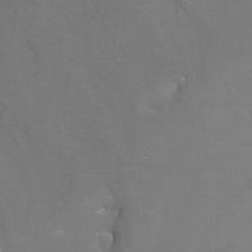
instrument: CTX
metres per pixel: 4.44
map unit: Nhu
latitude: -7.1053
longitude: -81.3104
